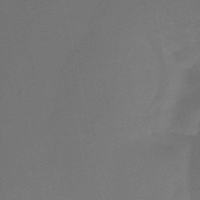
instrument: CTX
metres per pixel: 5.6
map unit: eHb
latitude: -45.8800
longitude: 87.7667
